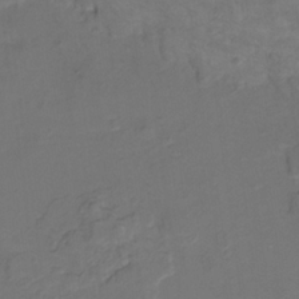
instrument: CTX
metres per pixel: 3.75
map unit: Nhu
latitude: -9.8422
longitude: -76.6301
